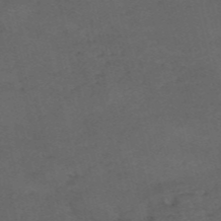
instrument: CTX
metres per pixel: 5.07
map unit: HNb
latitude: -55.8611
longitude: -45.1592
